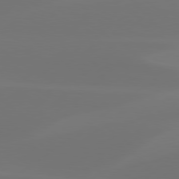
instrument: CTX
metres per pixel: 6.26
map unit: Hpe
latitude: 78.2334
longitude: -129.6694
